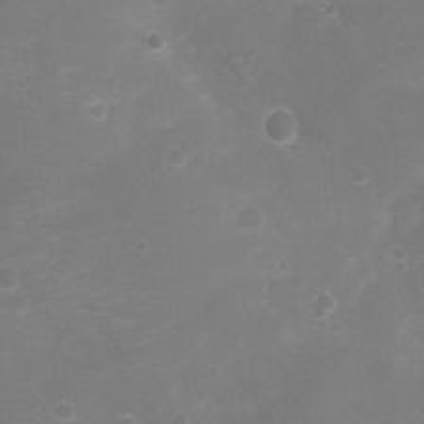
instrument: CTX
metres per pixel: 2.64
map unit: Ht
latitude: -7.3131
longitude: -21.4616
